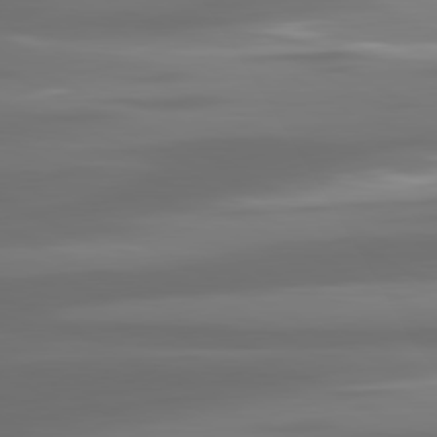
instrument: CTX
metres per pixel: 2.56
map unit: lApd
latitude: 80.8002
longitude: -138.6679
